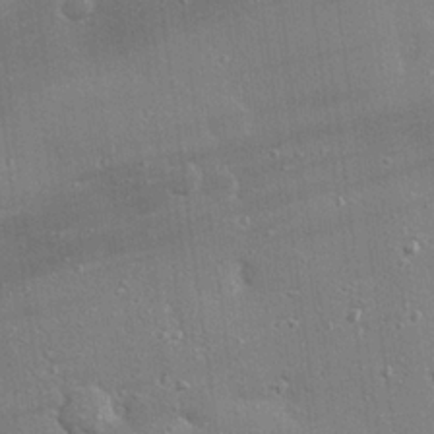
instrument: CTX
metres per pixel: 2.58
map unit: eHh
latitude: 25.1214
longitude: -89.2348
